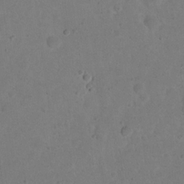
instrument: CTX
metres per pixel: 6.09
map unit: eHh
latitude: 20.0633
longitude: -62.8569
